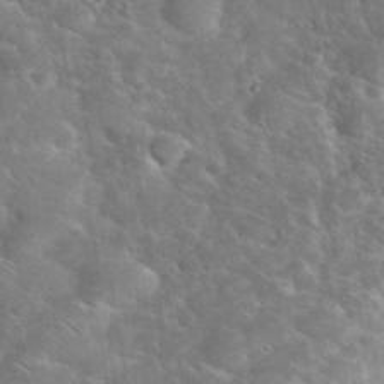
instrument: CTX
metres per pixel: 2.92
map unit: eHh
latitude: 38.0255
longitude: -64.5168
